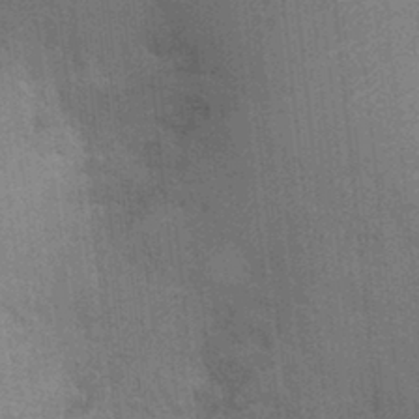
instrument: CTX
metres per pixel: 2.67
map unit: Ht
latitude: -1.6155
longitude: -15.5560
